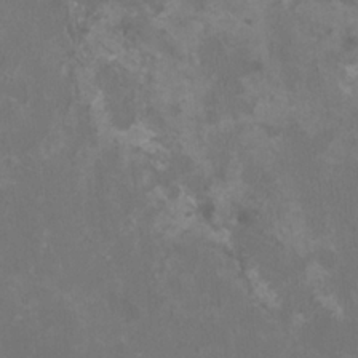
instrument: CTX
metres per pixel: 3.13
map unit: HNhu
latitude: 0.4412
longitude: -2.0633
